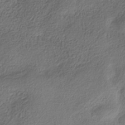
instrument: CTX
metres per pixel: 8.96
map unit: Hve
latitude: -34.2550
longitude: 88.4818
